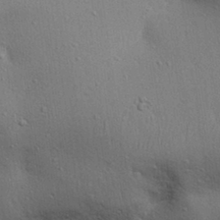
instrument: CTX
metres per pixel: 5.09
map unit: Aa
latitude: 30.8191
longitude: -145.5182
